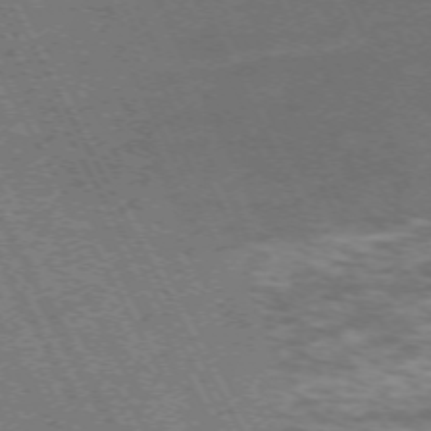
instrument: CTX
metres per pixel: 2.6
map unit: Hpe
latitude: -71.1998
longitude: 14.9920
